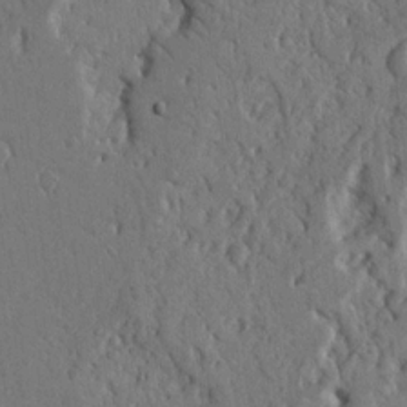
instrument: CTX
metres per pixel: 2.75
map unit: Nhu
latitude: 15.4427
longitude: -78.3090
